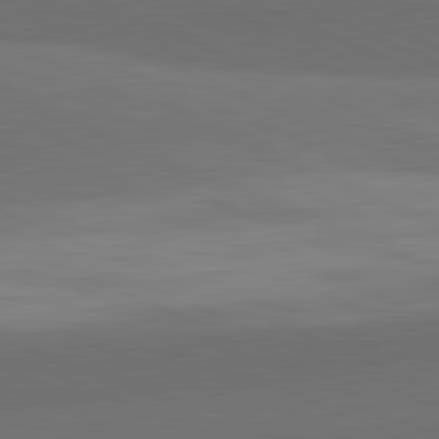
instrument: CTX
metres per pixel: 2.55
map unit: lApd
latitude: 82.1199
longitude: 156.8786
